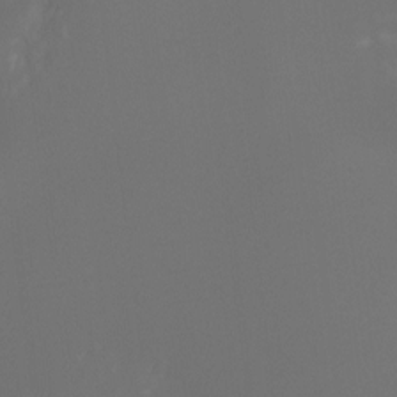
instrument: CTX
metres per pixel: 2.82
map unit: Hto
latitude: -7.7099
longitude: -51.8016
